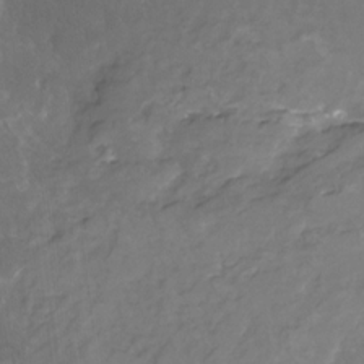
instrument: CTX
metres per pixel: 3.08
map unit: Nhu
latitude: -25.7100
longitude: -56.8191
